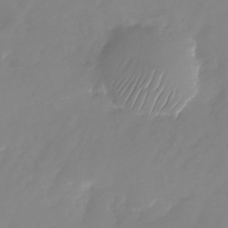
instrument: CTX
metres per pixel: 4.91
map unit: Nhu
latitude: -24.5951
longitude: -69.3671
